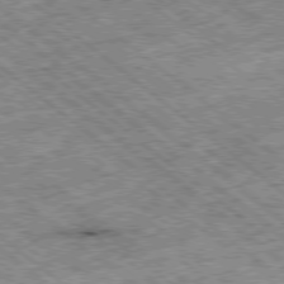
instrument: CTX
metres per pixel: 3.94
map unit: Ap
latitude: -79.1431
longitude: -51.7638
